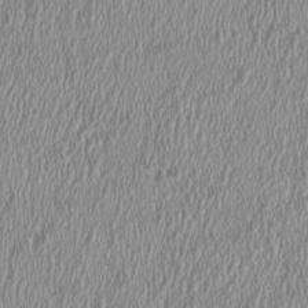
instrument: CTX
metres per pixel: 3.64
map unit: HNhu
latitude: -0.8786
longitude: 1.6155
